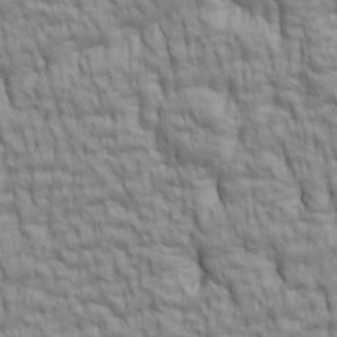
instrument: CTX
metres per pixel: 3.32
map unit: lAa
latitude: 6.0444
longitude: -115.6504
